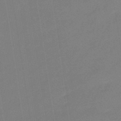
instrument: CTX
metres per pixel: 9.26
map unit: eHb
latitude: -44.9353
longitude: 87.4454
